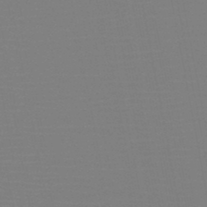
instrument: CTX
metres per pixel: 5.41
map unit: HNb
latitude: -46.7274
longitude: -42.8947
